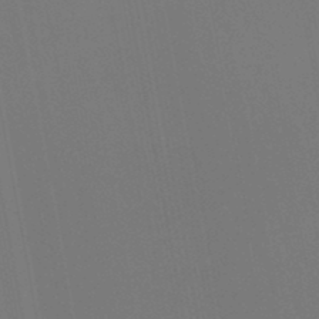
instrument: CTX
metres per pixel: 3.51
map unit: lHb
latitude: -46.4818
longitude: 76.3495
